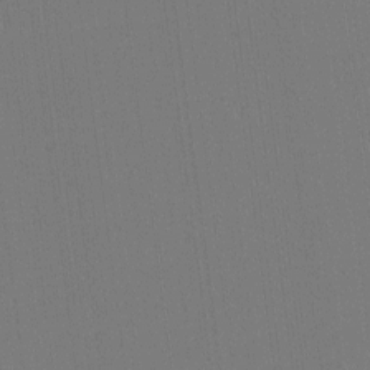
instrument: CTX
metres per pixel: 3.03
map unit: lHvf
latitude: -10.6708
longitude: -104.5357
